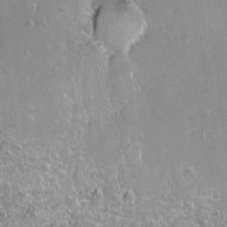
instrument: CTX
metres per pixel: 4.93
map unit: Ht
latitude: -6.6518
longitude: -36.3090
